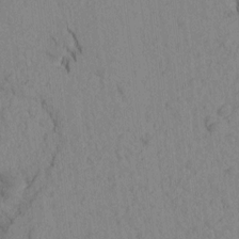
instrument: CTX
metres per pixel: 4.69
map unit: Htu
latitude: -2.2739
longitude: 172.7274
